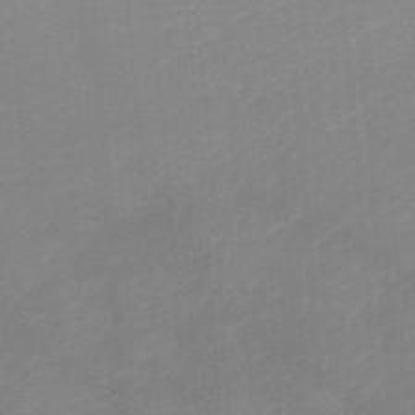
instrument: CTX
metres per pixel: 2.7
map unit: HNb
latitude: -45.8989
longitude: -46.0822
